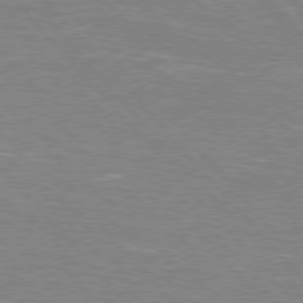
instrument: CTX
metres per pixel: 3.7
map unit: Hpe
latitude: 76.6301
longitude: -150.3467
